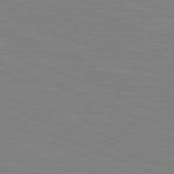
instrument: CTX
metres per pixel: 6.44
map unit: lApd
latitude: 81.8205
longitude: -169.6127
